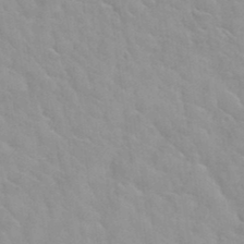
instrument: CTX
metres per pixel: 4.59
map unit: Hto
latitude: 35.1592
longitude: -50.7246
